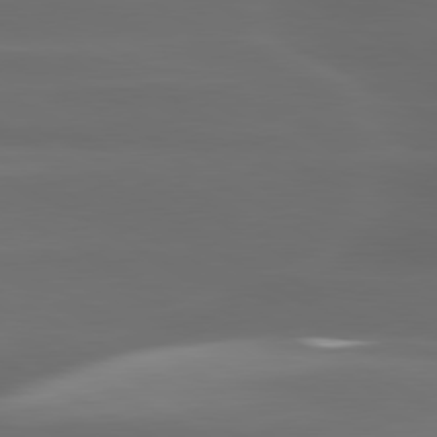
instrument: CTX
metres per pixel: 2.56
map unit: lApd
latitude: 80.5168
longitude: -139.4804
